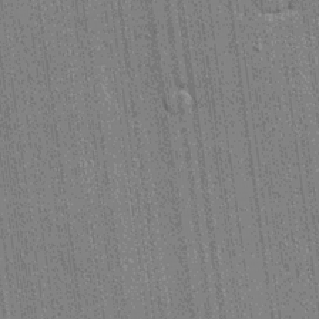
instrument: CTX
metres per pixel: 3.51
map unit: lHvf
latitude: 19.1781
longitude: 142.9541
